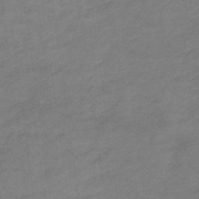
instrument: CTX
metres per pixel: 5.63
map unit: lHb
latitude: -34.7274
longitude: 69.1620
